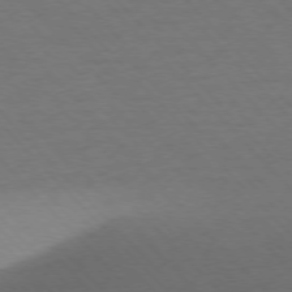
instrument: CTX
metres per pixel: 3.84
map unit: Ap
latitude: -76.8597
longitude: -86.0822
